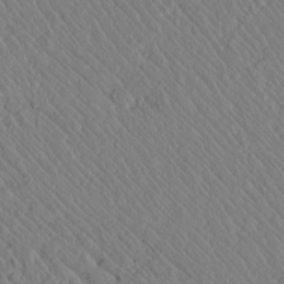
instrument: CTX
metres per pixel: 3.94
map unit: lAvf
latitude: 7.3104
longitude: 159.3509
